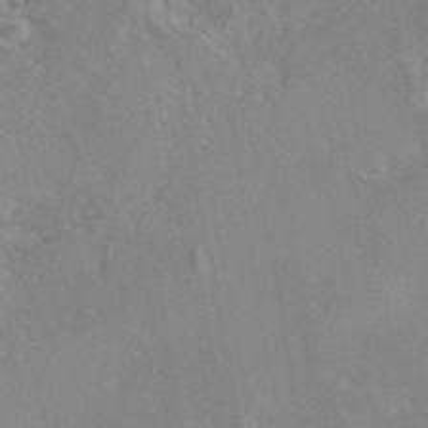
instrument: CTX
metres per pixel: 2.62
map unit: eAb
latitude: 45.5749
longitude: 110.2928
